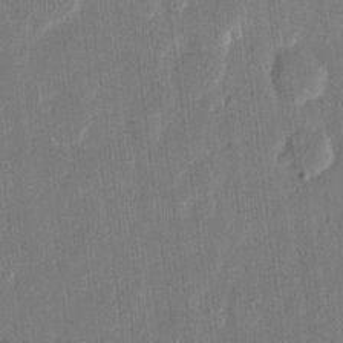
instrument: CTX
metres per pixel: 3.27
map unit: eHh
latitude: 14.2712
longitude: -69.6505
